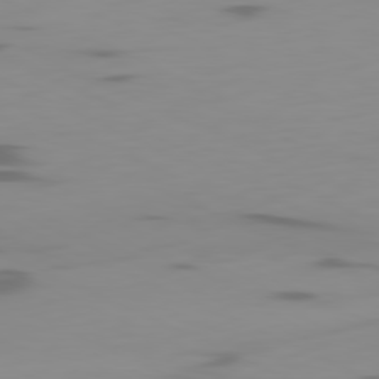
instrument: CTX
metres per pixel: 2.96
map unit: Ap
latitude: -81.2187
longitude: -61.6127
